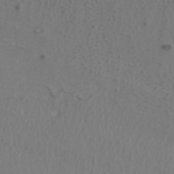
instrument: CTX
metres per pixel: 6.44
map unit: ANa
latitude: 38.6301
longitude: 23.3321
